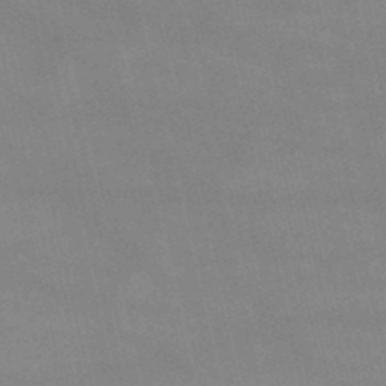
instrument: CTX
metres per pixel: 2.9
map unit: lHb
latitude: -48.6897
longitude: 70.6708
